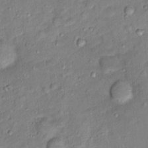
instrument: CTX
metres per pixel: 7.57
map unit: Ht
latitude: 13.6316
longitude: -40.9513
